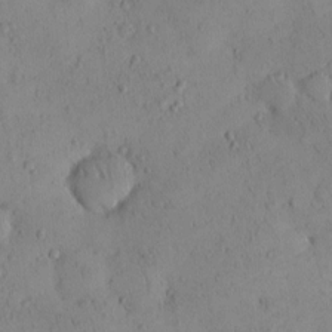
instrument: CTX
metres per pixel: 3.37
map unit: eHh
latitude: 0.1577
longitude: 18.3495
